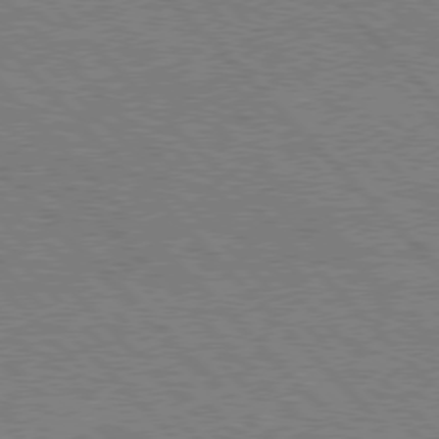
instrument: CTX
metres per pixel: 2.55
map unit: Hpe
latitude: 76.7246
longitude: -161.7260
